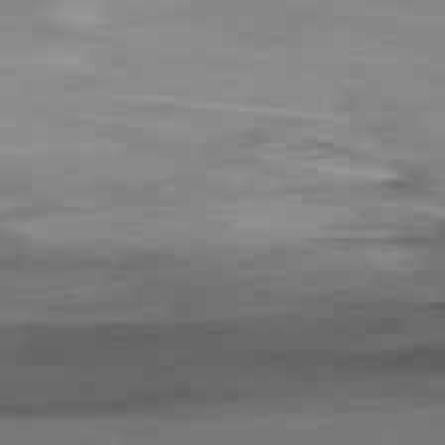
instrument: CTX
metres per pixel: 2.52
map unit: Ap
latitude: -78.5007
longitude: -92.9324
